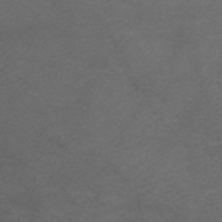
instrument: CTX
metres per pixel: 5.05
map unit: ANa
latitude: 35.9150
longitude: 14.0661
